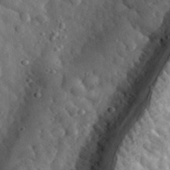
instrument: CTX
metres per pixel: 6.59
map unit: eHh
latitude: 34.8002
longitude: -80.7246
